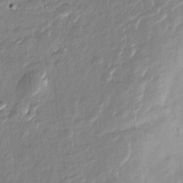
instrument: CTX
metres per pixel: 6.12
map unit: Htu
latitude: -6.3117
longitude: 174.8596
